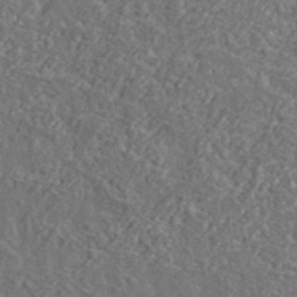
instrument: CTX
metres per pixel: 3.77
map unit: lHvf
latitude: 37.6883
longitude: -89.6316
